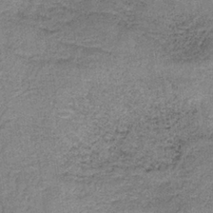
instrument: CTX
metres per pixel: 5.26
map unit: HNb
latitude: -35.8422
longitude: 53.2187
